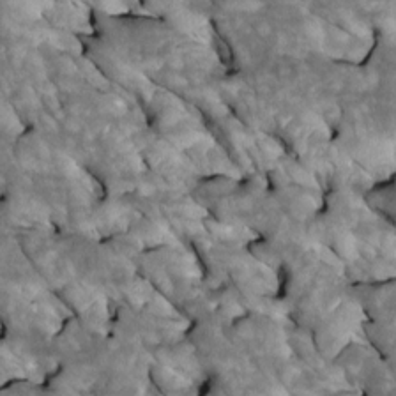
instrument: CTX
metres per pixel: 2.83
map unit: Htu
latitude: 1.7449
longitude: 143.7288
